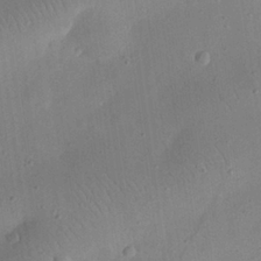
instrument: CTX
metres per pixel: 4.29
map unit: eHh
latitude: 25.5749
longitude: -67.9528
